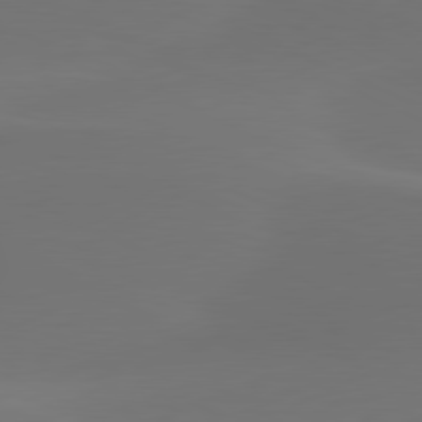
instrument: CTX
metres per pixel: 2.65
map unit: lApd
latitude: 80.3656
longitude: -83.5749
